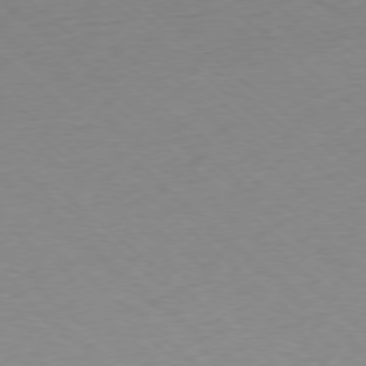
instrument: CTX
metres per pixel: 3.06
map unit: Ap
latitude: -77.8989
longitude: -96.6112
